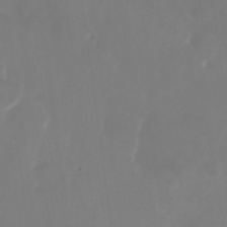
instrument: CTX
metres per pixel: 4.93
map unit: Nhu
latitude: 25.5371
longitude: -62.7813
